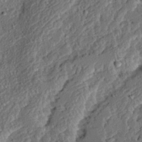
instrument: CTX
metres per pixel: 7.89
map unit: Ave
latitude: 14.6869
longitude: -137.0081
